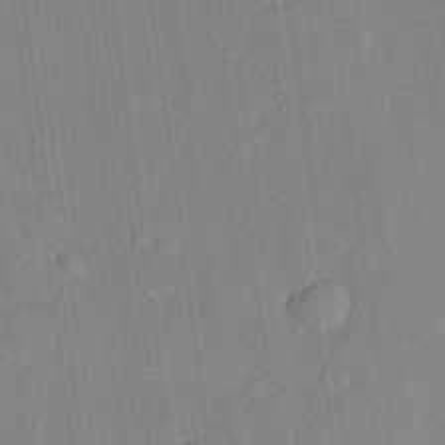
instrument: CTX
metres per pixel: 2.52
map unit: lHvf
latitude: 21.4238
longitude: 144.3306
